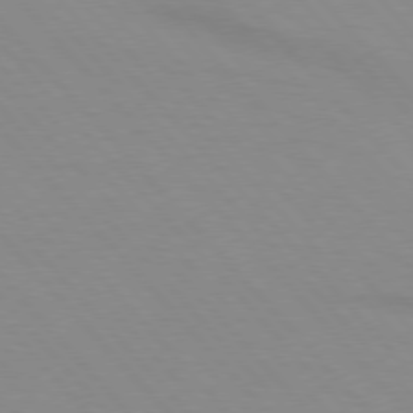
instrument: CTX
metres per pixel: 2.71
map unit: lApd
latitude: 76.1766
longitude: -84.7435
